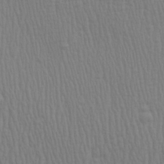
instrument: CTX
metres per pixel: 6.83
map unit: Aa
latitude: 28.8191
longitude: -138.9892
